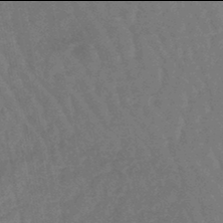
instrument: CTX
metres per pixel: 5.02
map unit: eHb
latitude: -46.0094
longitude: 79.8611
